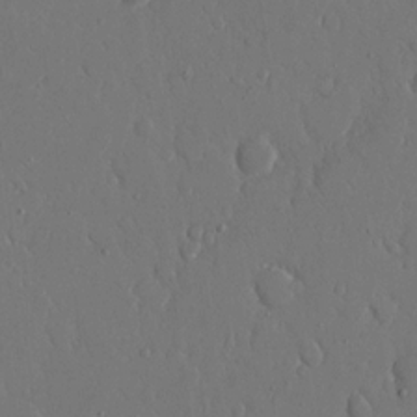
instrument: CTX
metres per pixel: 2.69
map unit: eHh
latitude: 15.3671
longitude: -69.7828
